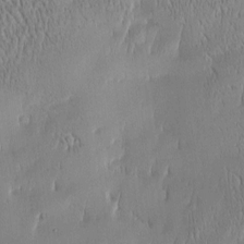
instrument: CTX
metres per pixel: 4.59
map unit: Htu
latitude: -5.1809
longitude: 174.7841
